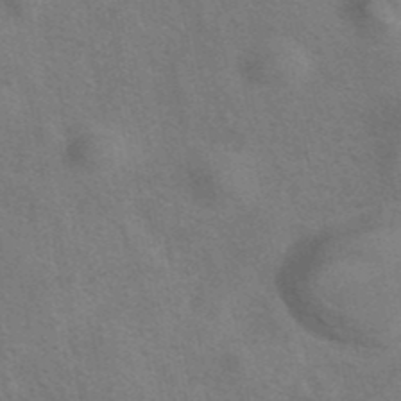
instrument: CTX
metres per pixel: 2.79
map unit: eAb
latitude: 41.7260
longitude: 105.5210
